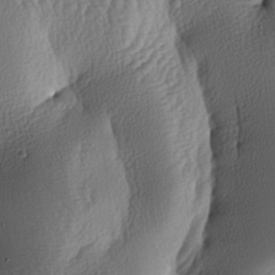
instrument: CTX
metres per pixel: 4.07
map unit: lAa
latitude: -7.5966
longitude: -128.9702
